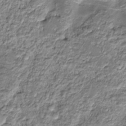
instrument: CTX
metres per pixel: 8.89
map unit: HNhu
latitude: -21.7288
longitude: 84.9541
